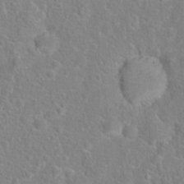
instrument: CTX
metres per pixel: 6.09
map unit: Hto
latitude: 16.9514
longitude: -42.0444
